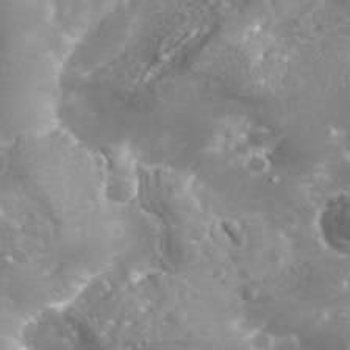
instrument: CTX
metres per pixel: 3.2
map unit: Nhe
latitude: -36.2739
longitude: -91.0081
